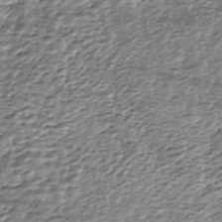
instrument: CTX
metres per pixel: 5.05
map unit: ANa
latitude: -44.7652
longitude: 105.8989
